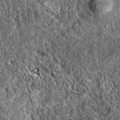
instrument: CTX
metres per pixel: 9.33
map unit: eAb
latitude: 37.4426
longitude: 111.5777
